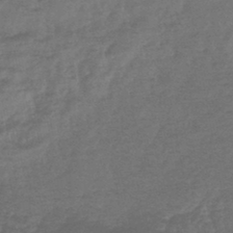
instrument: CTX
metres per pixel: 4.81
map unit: lHb
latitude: -43.6910
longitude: 81.0109
